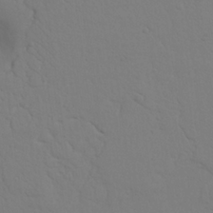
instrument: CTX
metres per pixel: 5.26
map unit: Nhu
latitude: 22.8191
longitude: -73.7639
